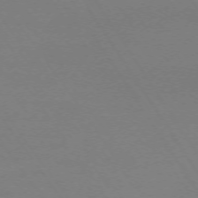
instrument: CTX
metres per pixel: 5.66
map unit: Ap
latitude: -73.8989
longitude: -72.6113
